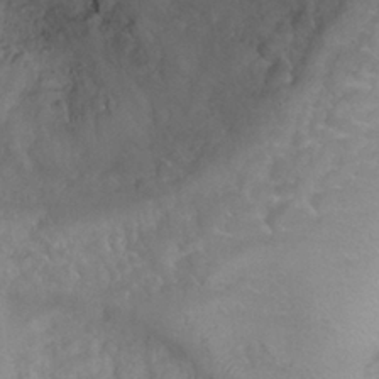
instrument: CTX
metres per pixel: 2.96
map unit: Nhu
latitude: 25.8205
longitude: -53.7072
